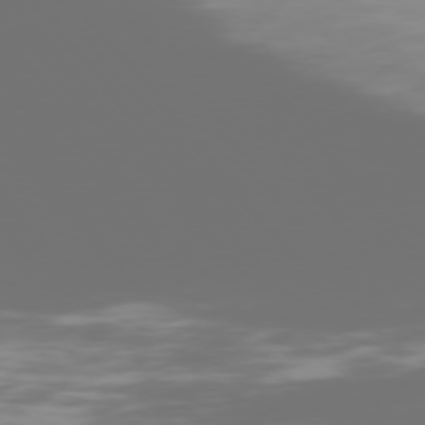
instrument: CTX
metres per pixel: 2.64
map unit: Hpe
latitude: 76.0444
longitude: -142.3845
